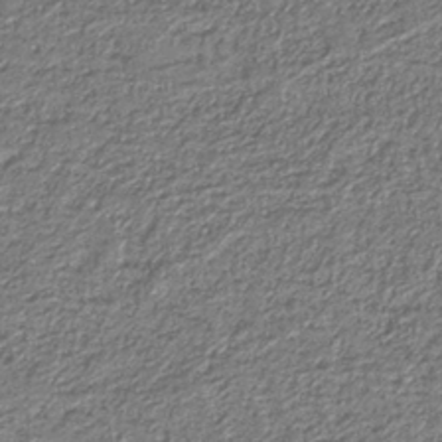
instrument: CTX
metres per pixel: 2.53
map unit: eAb
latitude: -39.1242
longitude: 51.9178
